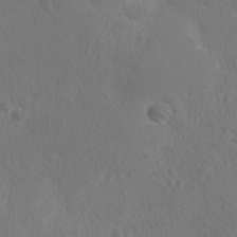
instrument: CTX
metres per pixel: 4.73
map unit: Ave
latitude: -8.3306
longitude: -121.5560
